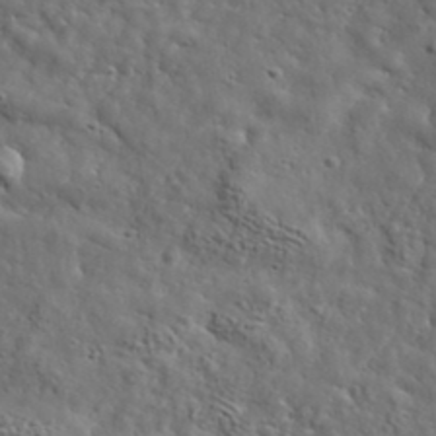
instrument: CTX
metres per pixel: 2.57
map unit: lHvf
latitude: 36.5735
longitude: -86.2333
